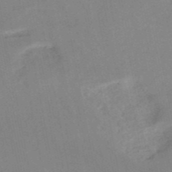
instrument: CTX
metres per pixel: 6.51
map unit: HNb
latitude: -52.2739
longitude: -50.1577
